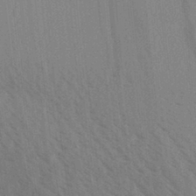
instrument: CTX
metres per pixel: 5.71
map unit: Aa
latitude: 30.4223
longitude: -139.0647
